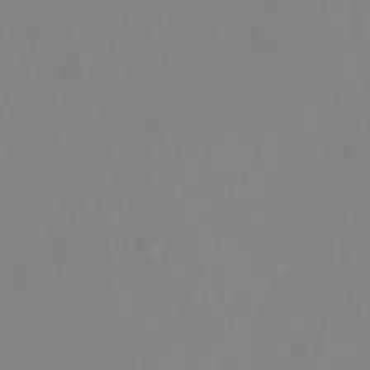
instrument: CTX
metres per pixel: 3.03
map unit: HNhu
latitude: -40.8975
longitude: 104.6329
